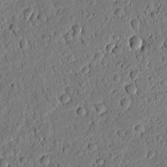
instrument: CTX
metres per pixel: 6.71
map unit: lAvf
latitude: 8.5924
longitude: 164.8030
